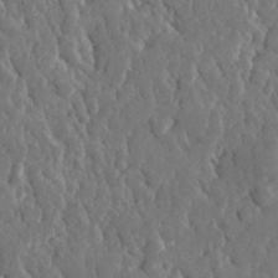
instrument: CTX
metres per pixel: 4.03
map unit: lHvf
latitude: 34.8191
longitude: -87.2348
